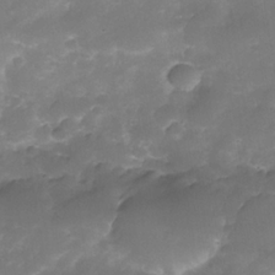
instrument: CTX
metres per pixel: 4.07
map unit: Nhe
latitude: -34.5007
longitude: -146.4034
